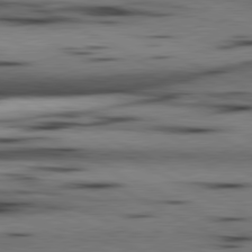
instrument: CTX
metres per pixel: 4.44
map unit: lApd
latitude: 80.7435
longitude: 156.3117
